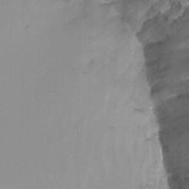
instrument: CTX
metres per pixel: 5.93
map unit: Nhu
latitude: -13.8800
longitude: -56.8757
